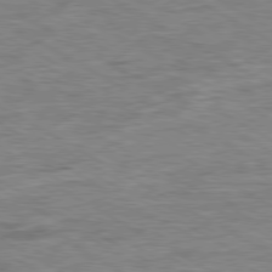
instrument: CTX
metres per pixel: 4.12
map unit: Ap
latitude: -80.4818
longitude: -77.4993
